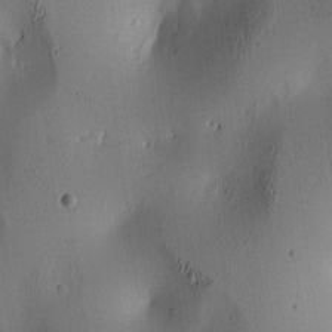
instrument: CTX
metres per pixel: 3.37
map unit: lAa
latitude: 5.9528
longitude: -113.4615
